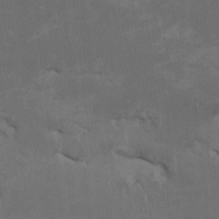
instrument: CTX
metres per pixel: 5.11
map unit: HNhu
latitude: 1.6127
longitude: -5.0836
